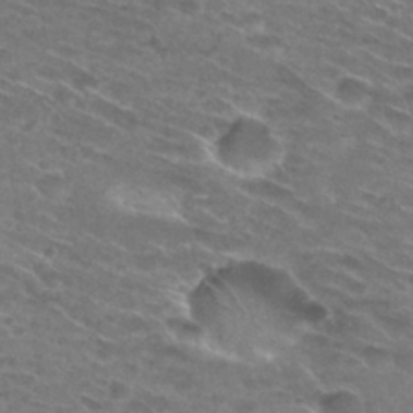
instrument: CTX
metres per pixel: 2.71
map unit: Hto
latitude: 29.7260
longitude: -46.3845
